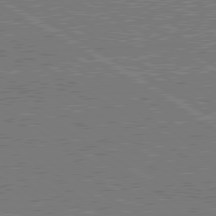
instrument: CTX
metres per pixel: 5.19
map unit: lApd
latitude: 79.8961
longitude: 168.6707
